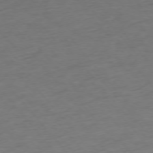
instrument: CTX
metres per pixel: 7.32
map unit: Ap
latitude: -76.1984
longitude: -84.1389
